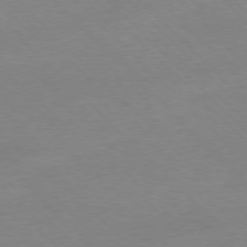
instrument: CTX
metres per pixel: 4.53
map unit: Ap
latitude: -77.8044
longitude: -87.3293
